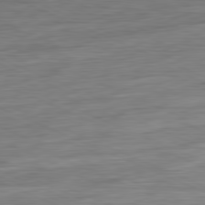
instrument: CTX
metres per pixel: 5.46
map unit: Ap
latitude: -81.7289
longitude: -68.1389
